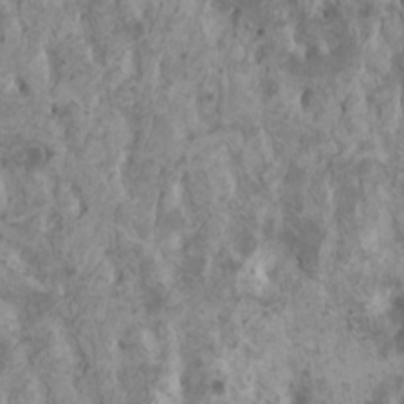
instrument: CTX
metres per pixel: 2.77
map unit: HNhu
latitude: 1.9528
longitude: 7.4832
